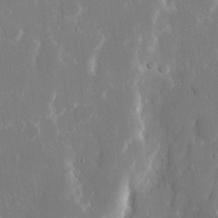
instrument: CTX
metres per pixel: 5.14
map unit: eHh
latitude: 14.1767
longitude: -71.7261
